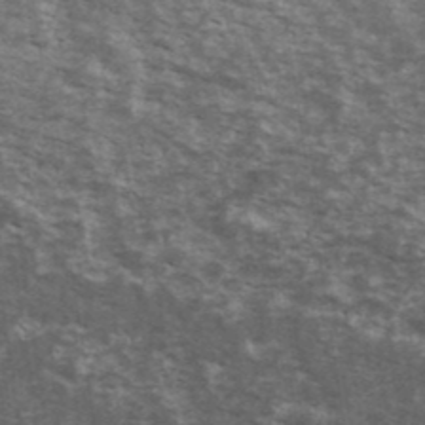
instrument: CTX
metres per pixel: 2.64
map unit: Ave
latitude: 40.4034
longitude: -110.2334
